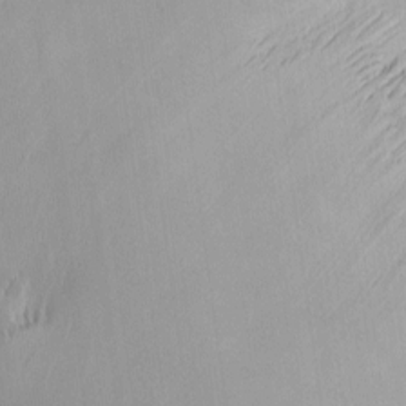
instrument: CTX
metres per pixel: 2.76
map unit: Htu
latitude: -5.1431
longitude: 174.4062
